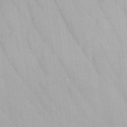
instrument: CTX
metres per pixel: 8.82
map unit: Ave
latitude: 21.4427
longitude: -137.9339
